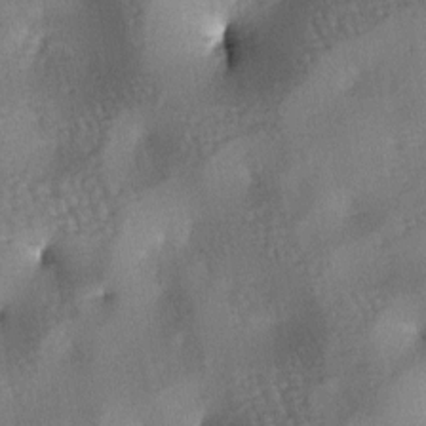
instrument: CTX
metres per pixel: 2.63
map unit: lAa
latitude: -7.0297
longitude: -125.8394
